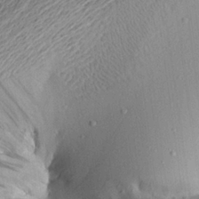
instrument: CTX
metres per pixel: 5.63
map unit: Aa
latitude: 22.4034
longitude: -148.1389
